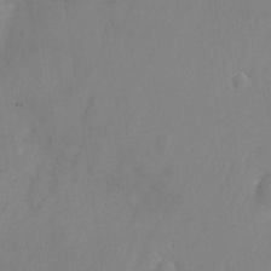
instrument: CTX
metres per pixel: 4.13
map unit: Nhu
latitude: -24.2739
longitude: -70.4979
